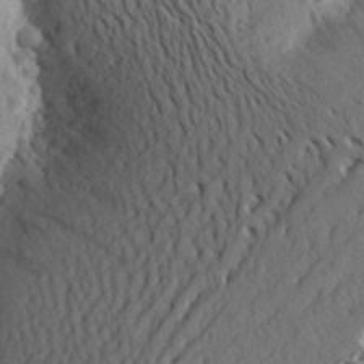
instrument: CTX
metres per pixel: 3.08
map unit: Aa
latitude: 27.5749
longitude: -143.6316
